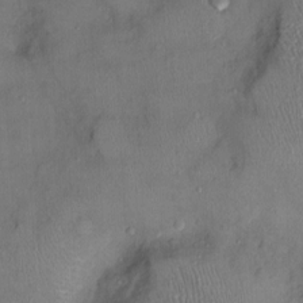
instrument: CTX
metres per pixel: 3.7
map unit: Ht
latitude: -2.5384
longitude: -15.1026
